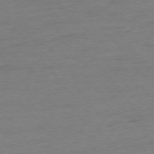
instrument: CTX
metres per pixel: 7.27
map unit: Ap
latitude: -75.7100
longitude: -88.8947
